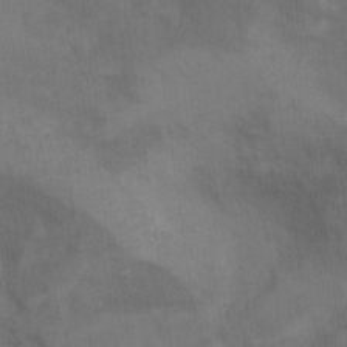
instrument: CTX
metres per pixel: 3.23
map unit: Nhu
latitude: 10.0633
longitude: -25.7260
